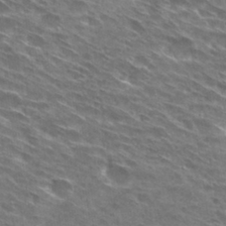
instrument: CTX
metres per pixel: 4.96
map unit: Hto
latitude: 29.9339
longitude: -44.7246
